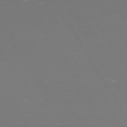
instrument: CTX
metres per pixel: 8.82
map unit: Hpe
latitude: 73.2726
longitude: -126.2712
